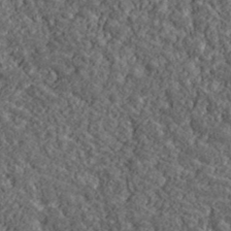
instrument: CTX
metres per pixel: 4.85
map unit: lHvf
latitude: 39.6883
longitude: -88.3657
